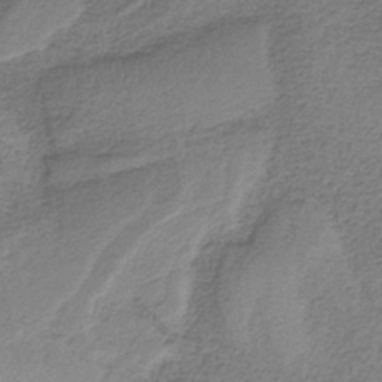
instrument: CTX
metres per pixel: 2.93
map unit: HNb
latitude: -36.6707
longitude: 57.1809
